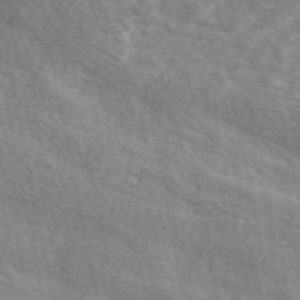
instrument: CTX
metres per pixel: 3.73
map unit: eAb
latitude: 48.6679
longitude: 119.6344
